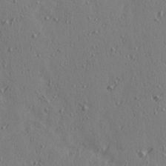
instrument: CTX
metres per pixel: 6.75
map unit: Ave
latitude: 14.4979
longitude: -105.9528
